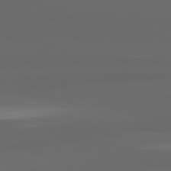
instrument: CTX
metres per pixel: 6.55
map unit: lApd
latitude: 82.7624
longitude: -134.9136
